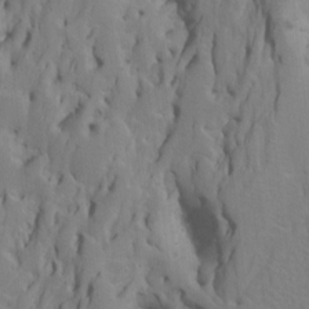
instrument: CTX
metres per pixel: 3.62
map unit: Htu
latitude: -7.2943
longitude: 144.8030
